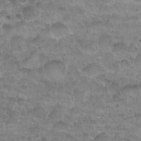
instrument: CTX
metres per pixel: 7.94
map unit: Nhu
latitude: 27.7639
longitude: -53.9150
